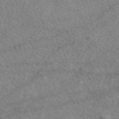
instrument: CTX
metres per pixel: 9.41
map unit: eAb
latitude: 47.4049
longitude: 122.9542
